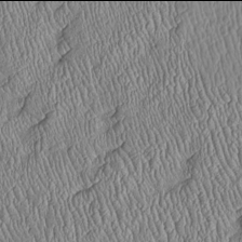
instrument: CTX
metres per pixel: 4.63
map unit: Htu
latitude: -6.0094
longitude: 155.5210
